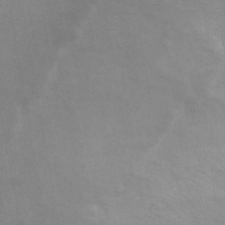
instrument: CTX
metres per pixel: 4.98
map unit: ANa
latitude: 42.6302
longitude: 17.2943
